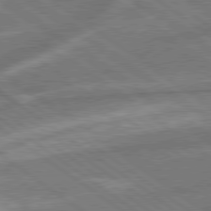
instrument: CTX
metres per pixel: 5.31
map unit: lApd
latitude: 79.2348
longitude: -171.4426
